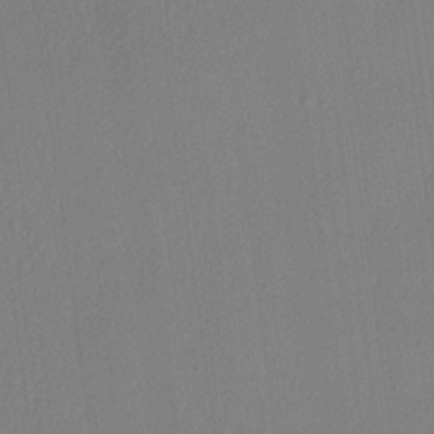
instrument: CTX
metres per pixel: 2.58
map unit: lHvf
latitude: 21.4049
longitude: 141.1809
